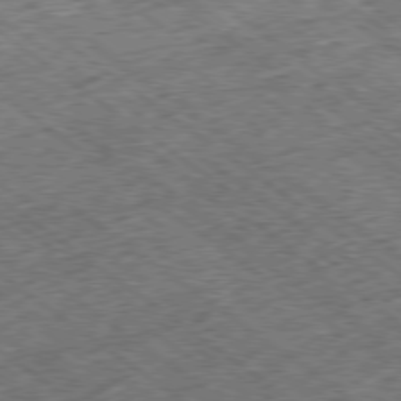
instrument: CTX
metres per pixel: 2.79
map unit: Ap
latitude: -79.2754
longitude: -50.6301
